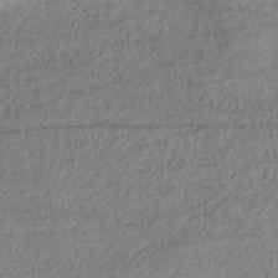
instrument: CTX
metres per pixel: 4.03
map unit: HNhu
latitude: -44.2740
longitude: 104.0094
